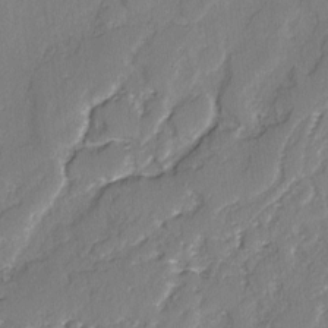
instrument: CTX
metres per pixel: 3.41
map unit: lAvf
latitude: -2.8974
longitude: -107.3482
